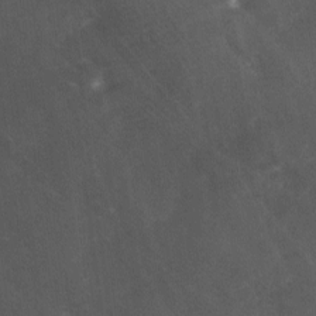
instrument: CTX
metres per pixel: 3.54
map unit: Ave
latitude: 0.8002
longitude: -111.6316
